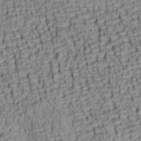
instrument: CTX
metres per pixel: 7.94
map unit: lAa
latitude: 7.0080
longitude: -115.2536
